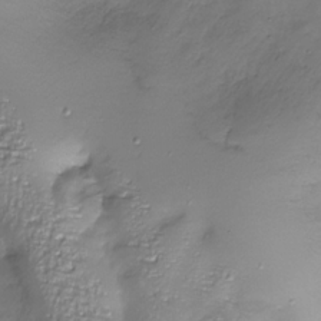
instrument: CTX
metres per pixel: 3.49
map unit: Nhu
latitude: -27.8989
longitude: -59.1781
